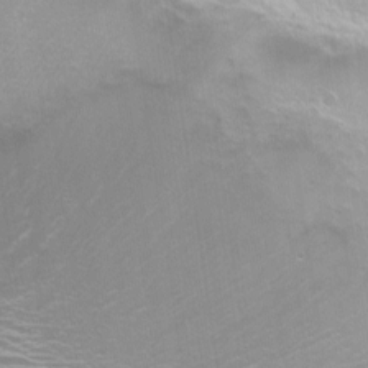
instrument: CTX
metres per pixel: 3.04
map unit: Nhu
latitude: -6.5762
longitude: -44.4034
